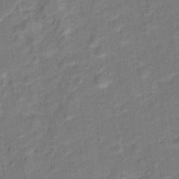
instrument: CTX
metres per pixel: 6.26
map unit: Hto
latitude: 15.4616
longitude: -39.7072
